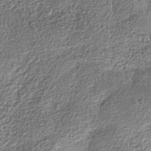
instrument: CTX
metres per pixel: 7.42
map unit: Nhe
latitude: -36.0472
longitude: -129.9339
